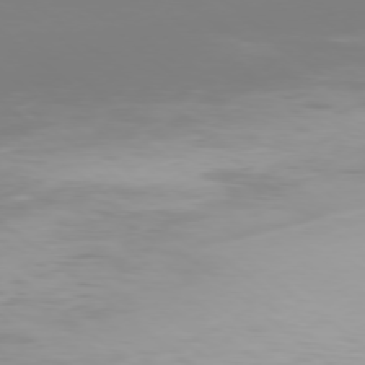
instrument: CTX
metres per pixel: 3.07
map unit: Ap
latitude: -78.2172
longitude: -94.7247
